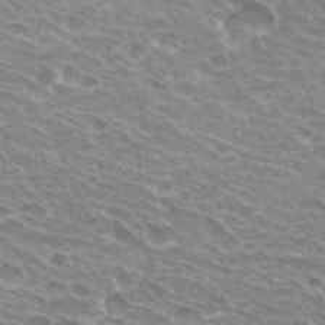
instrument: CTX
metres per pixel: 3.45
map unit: Hto
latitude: 31.2537
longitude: -42.3467
